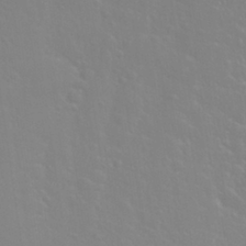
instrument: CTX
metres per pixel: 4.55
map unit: Nhu
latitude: 28.8191
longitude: -52.2334
